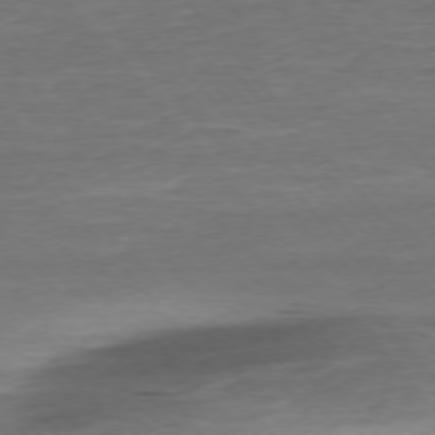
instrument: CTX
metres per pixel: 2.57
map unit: Ap
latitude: -75.7856
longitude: -93.1970
